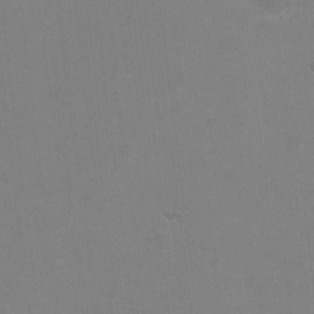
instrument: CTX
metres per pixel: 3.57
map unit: Ht
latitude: 0.5923
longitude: -33.4615
